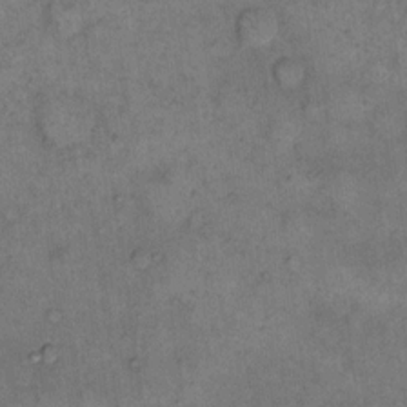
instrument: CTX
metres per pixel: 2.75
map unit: eHh
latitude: 14.2523
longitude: -65.0647
